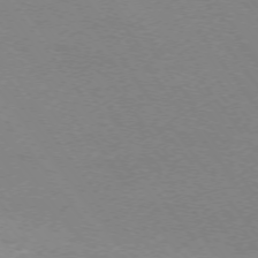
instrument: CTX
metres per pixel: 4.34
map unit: Ap
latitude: -74.7652
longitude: -74.9325
